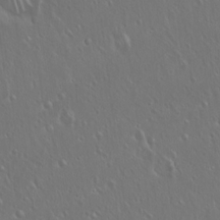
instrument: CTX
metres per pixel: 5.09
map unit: Hto
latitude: 17.8961
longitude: -56.9324
